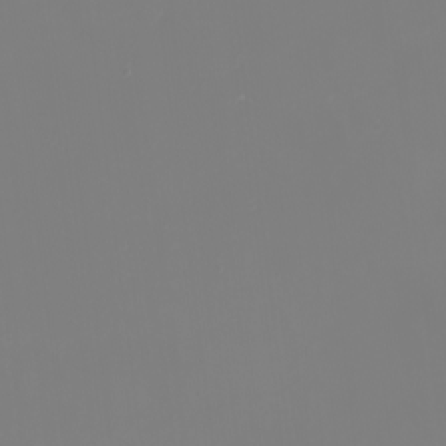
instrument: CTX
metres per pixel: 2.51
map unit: Nhu
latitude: -1.9367
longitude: -75.3104
